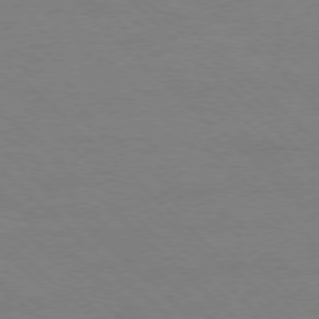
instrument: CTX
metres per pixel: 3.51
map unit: Ap
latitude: -77.8611
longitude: -85.3293
